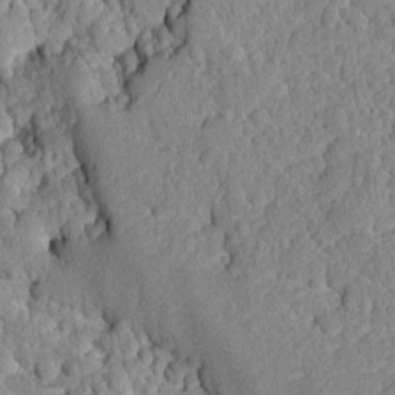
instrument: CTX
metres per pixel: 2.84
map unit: Ave
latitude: -8.5574
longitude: -116.7057
